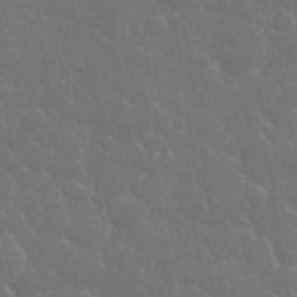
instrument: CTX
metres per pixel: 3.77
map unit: eHh
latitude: 33.3860
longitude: -60.4223
